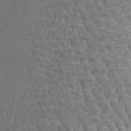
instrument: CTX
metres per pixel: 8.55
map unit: lHb
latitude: -42.2739
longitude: 64.7086
